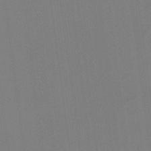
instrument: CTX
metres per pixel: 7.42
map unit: Aa
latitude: 19.9150
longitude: -140.6301
